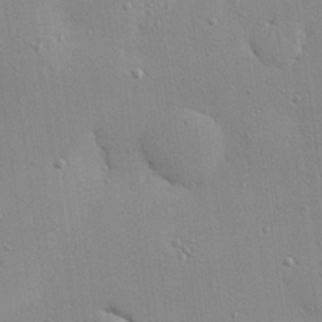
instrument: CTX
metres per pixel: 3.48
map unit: eHh
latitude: 24.2900
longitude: -89.4238
